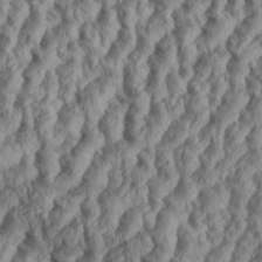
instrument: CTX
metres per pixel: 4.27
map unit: eHh
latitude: 35.3103
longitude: -138.1389
